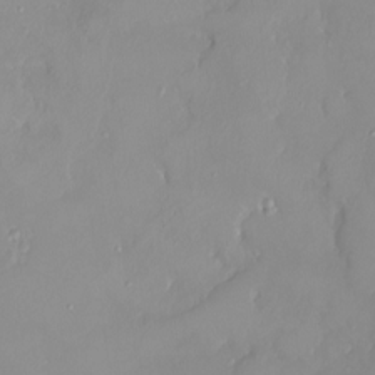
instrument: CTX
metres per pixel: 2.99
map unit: HNhu
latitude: 2.8002
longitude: 7.8422
